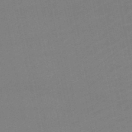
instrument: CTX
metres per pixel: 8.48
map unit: lHb
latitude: -46.9352
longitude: 59.0108
